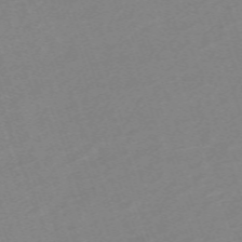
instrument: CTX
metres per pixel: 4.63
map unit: eHh
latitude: -64.4251
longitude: 50.7652
